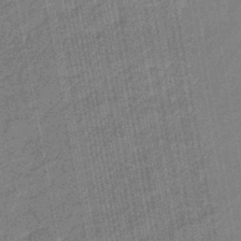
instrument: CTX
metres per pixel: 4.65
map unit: eHb
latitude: -45.4454
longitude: 89.3509
